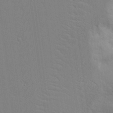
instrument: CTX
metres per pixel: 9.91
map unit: lAvf
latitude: 16.3278
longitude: -127.0459
